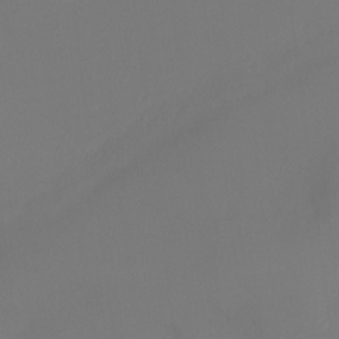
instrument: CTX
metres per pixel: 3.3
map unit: Ht
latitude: -6.7274
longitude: -26.6113
